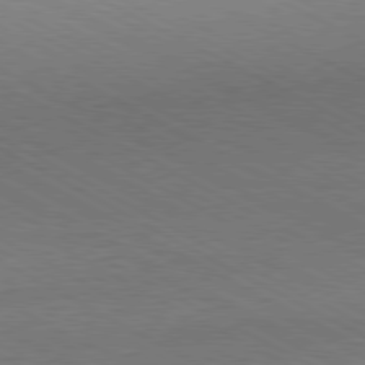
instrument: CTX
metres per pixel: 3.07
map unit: Hpe
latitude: -81.2943
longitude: 12.4251
